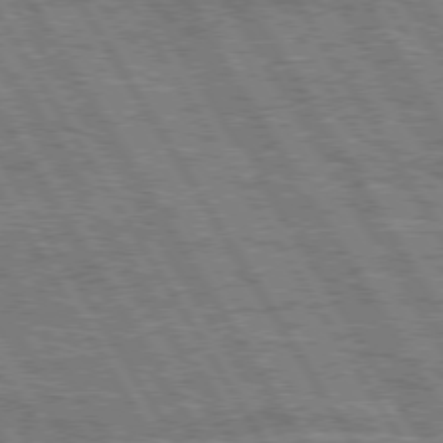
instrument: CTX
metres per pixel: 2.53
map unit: Hpe
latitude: 74.8758
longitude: -154.7057
